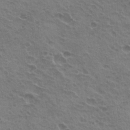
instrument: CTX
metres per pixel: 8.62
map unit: Hto
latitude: 21.7828
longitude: -31.8962
